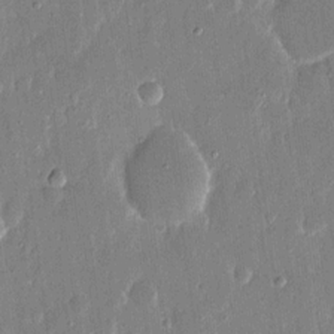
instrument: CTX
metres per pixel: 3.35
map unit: eHh
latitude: 14.3090
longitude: -70.4790
